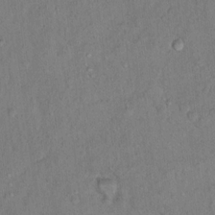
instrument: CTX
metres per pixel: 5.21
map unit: Hto
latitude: 13.7639
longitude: -37.4049
